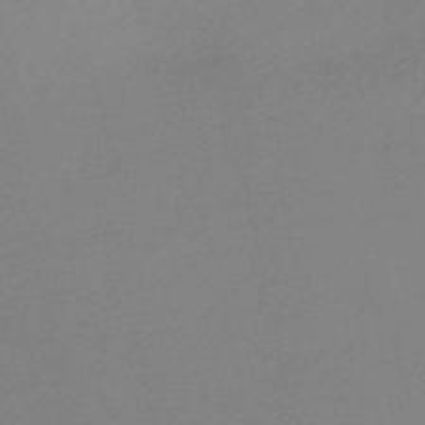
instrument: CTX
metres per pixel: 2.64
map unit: HNb
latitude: -53.6155
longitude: -49.3671
